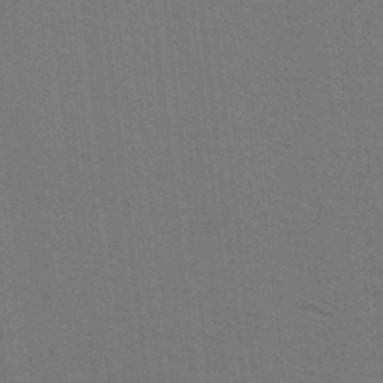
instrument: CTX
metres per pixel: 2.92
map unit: Ave
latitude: 14.1200
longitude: -102.2900
